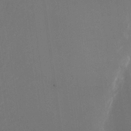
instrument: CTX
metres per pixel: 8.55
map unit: Nhu
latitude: -23.9556
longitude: -72.3090
